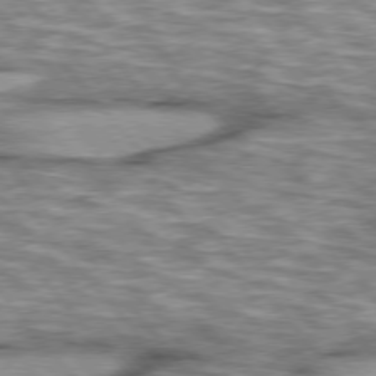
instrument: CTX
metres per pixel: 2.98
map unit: lApd
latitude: 76.0633
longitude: -49.1403
